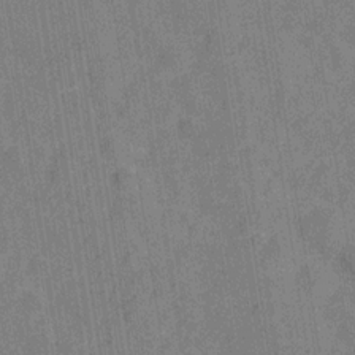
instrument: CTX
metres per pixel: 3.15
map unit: Hve
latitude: -28.3495
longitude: 92.2739
